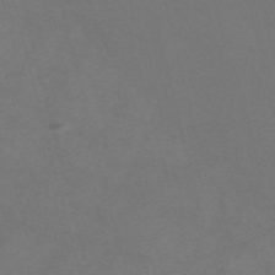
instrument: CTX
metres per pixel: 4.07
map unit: Nve
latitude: -58.1983
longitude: 59.7855
